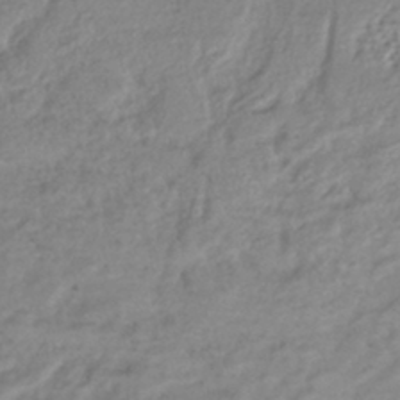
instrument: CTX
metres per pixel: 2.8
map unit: lHb
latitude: -40.9164
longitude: 73.2565
